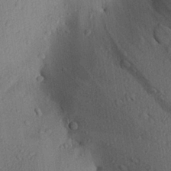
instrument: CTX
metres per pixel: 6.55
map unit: Aa
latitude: 27.5182
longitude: -134.2900
